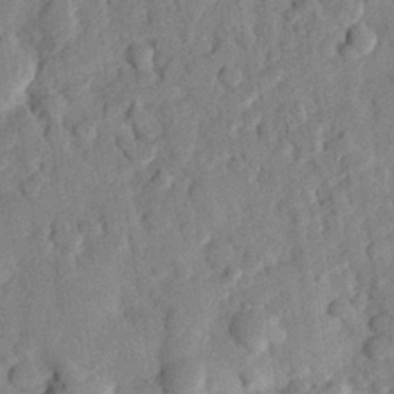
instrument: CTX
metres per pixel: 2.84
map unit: eHh
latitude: 27.1592
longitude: -77.3670
